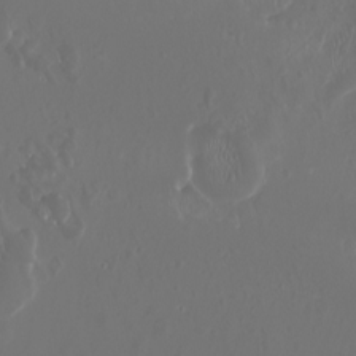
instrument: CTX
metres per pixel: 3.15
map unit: Htu
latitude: -7.0108
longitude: -74.6868
